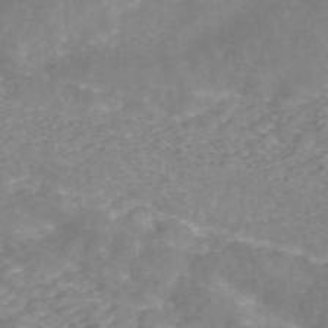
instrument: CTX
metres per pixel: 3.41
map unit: ANa
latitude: 43.2159
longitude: 25.6911
